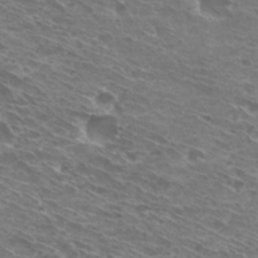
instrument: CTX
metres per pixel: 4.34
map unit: Hto
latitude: 30.4601
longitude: -44.4790
